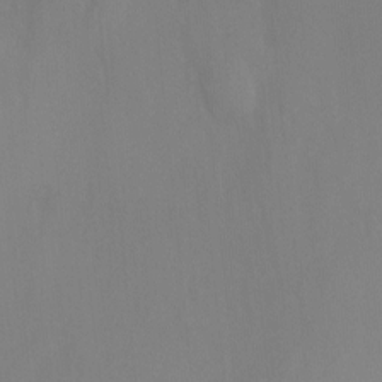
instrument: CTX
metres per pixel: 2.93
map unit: Ht
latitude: -2.5951
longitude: -24.4034
